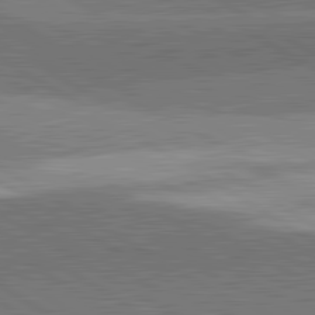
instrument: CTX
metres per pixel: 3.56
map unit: lApd
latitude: 81.8583
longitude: 140.1039
